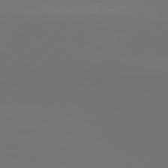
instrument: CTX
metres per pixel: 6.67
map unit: Hpe
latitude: 75.9150
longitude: -129.1970
